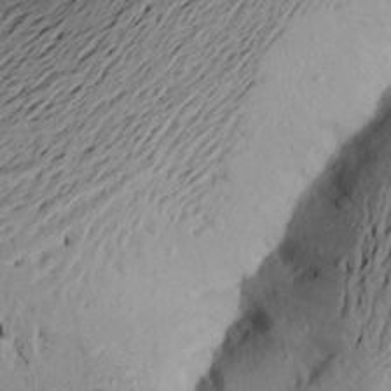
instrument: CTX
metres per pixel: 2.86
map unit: Aa
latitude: 20.7058
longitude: -148.8002
